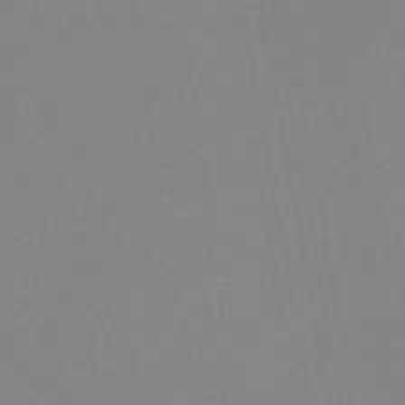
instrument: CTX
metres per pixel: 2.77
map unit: HNb
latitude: -50.7463
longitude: -51.3859
